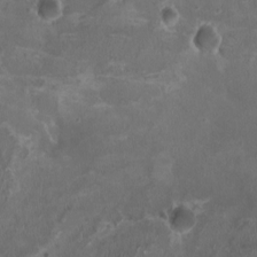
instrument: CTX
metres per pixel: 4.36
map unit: HNhu
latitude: 2.4979
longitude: -3.2159
